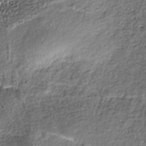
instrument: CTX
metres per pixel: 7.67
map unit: HNhu
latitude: -36.0850
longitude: 33.6344
